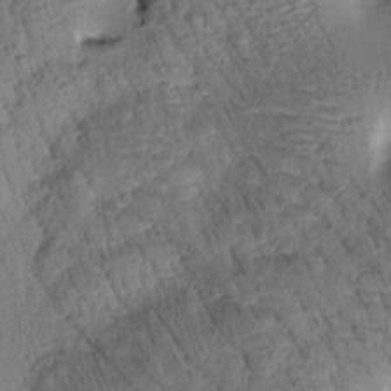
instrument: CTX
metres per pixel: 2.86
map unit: Htu
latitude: 0.9136
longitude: 174.7085
